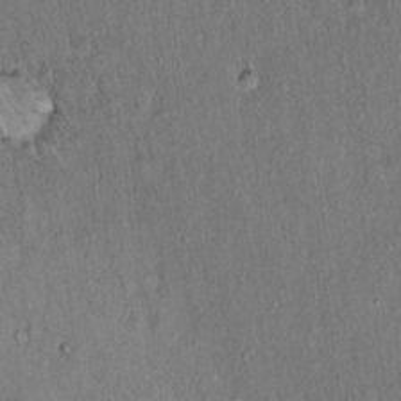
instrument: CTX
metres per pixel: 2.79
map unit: Hto
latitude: 15.8584
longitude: -59.4426
